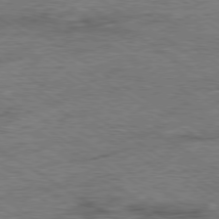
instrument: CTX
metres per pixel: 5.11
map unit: Ap
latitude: -80.0283
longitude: -78.4790
